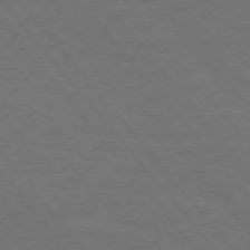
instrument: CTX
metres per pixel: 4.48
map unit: Ap
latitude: -76.3873
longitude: -62.3656
